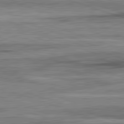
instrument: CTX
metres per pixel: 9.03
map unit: lApd
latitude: 82.4034
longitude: -163.6694
